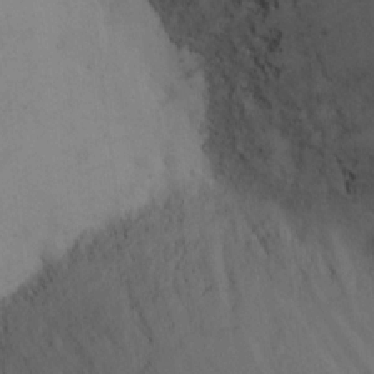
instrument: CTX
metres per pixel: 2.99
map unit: Ht
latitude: 12.3845
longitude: -41.2159
